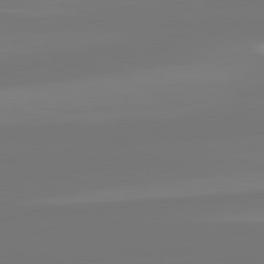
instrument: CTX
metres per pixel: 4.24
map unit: lApd
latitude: 81.7450
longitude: -176.8002
